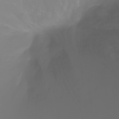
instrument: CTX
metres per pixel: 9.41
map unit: Ht
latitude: -2.7652
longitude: -60.9702
